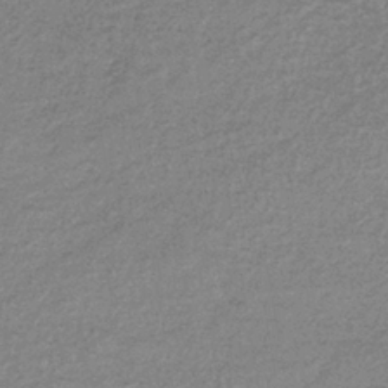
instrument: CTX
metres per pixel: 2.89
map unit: eHb
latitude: -38.1606
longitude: 78.3306
